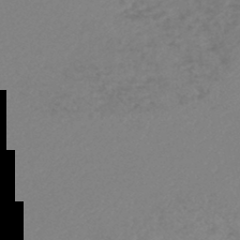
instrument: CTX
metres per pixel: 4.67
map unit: lHb
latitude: -45.5210
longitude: 67.8044
